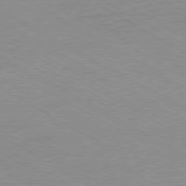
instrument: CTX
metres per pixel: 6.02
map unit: Hpe
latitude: -80.4629
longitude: 17.3699
